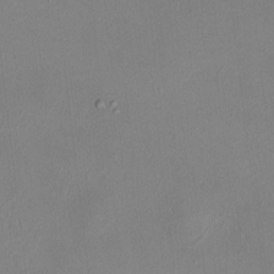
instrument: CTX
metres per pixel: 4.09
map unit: HNhu
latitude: 5.3293
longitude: 7.0297
